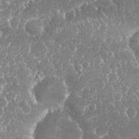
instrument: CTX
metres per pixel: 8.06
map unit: Nhu
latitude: 26.2523
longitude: -60.8191
